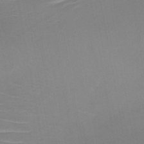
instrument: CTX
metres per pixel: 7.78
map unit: HNb
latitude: -46.4818
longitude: -42.8191
